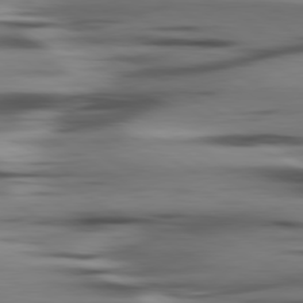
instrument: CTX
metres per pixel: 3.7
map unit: lApd
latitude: 80.2711
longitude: -121.7072
